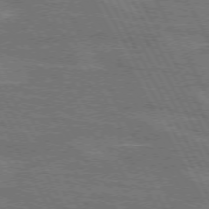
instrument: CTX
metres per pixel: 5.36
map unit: lApd
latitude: 71.9906
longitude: -55.0269
